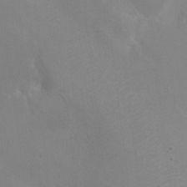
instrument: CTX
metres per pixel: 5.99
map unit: HNhu
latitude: 8.2145
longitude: -3.9339
